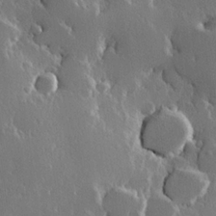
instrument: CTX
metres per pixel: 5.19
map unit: Hve
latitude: 22.8191
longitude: 146.4440
